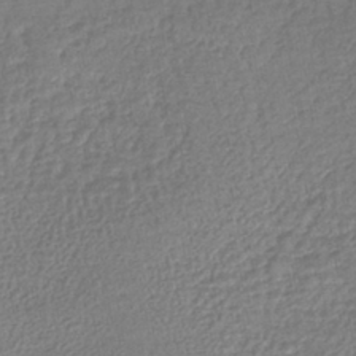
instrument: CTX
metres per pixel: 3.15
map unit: lHb
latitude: -41.0864
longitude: 69.3320
